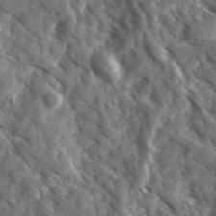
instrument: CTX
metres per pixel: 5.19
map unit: Ave
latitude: 17.7450
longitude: -131.3104
